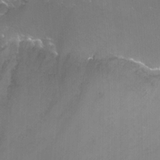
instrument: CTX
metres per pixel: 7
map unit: Nhu
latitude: -13.2754
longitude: -64.5168
